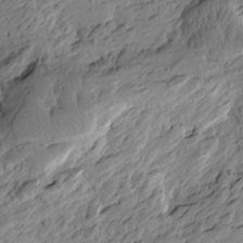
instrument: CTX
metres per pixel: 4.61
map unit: Htu
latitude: -3.2564
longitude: -178.9892
